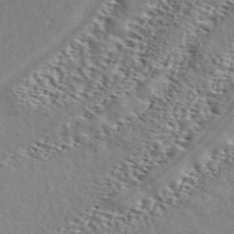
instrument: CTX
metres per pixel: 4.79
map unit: ANa
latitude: 45.7260
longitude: 49.6533
